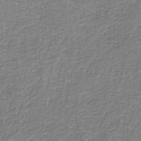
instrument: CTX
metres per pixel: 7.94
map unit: eAb
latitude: -36.1983
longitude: 52.4062
